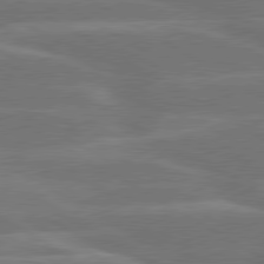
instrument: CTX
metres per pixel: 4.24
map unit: lApd
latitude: 79.9528
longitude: -123.8394
